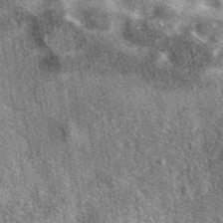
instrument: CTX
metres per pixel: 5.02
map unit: eAb
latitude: 39.6316
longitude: 106.9542
